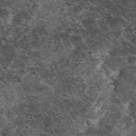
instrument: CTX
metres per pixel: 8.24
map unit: eHh
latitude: 33.7261
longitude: -65.7072
